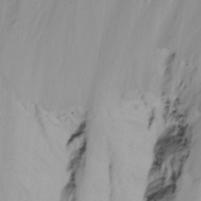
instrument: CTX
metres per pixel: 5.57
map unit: Nhu
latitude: -4.8408
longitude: -84.7813
